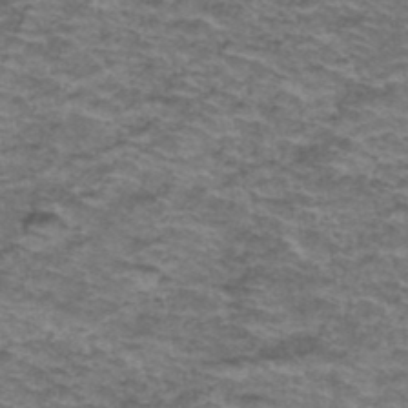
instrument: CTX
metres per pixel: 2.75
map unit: Hto
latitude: 38.3278
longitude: -43.4049
